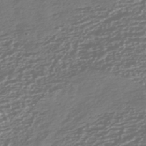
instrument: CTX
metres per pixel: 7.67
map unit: HNhu
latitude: -44.8786
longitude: 98.1417
